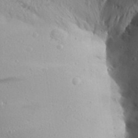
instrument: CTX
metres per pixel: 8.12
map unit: Aa
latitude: 17.2726
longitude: -147.8017
